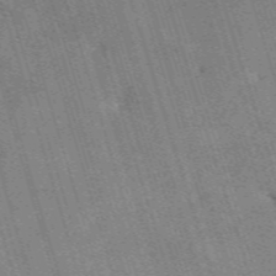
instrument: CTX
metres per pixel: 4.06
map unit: HNb
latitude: -54.1039
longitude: -48.4223
